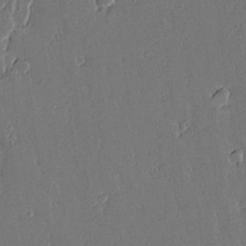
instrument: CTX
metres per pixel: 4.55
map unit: lAvf
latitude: 15.6883
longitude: -127.4616
